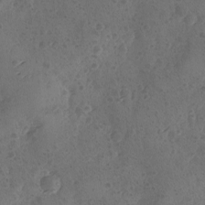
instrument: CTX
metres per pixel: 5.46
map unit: Ave
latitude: -9.2754
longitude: -118.3656
